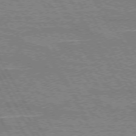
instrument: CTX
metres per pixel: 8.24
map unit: lApd
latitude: 72.8191
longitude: -55.2537
